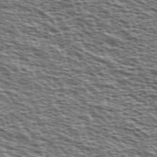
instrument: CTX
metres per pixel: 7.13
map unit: Ave
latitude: 38.2145
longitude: -112.6679
